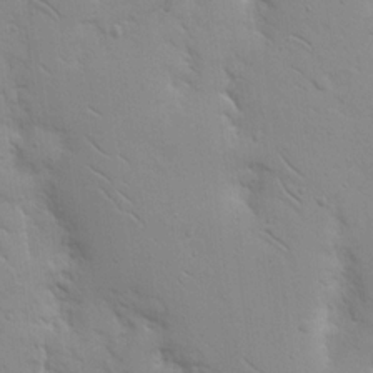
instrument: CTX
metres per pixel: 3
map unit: Nhu
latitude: 16.9703
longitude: -78.5924
